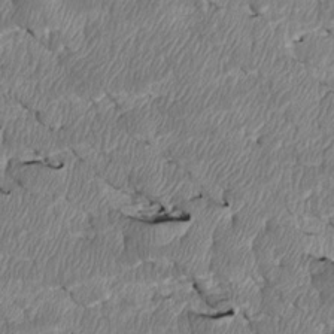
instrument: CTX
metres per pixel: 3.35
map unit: Htu
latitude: 4.0444
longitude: 152.2361
